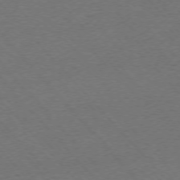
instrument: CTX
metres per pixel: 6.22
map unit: Ap
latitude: -76.0850
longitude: -93.9528
